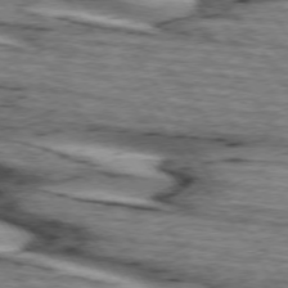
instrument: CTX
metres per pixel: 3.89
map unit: lApd
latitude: 74.4412
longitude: -75.4049
